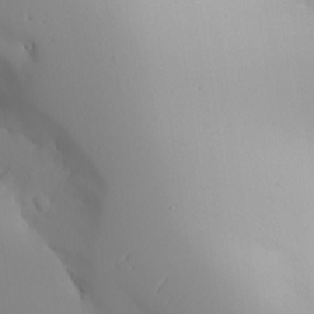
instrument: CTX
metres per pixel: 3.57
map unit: Aa
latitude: 24.1388
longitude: -127.1781
